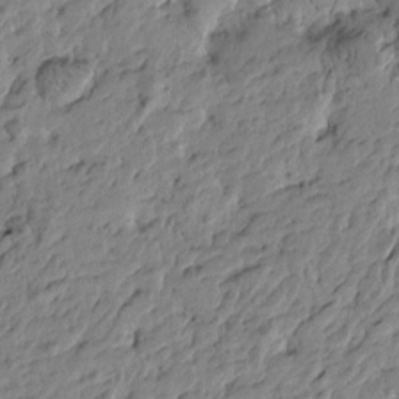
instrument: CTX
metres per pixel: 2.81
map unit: Htu
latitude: -3.9367
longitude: 178.6518
